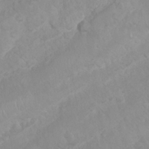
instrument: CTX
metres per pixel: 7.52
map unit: Nhu
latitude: 26.5546
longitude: -61.9717
